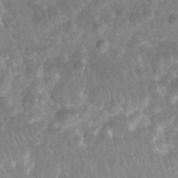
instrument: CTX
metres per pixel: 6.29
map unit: Nhu
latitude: 27.2348
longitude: -62.8758
